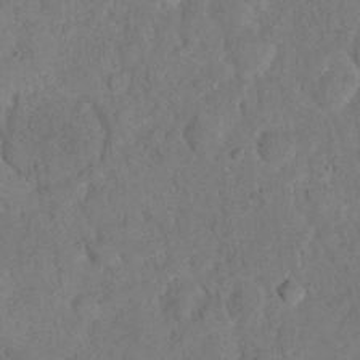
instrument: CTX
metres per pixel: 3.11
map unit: eHh
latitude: 18.9324
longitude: -62.7247
